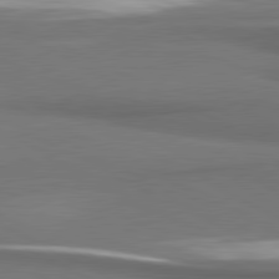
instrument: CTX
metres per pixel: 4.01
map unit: lApd
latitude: 80.9892
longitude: 175.9745
